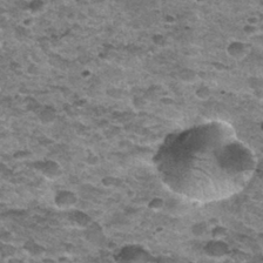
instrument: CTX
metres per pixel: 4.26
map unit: Nhu
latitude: 32.3467
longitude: -52.6868
